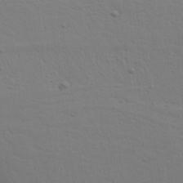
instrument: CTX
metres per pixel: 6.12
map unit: Aa
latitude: 31.5938
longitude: -133.4615
